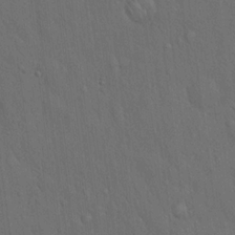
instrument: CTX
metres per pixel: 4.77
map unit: Hto
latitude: 16.5357
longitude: -57.8961
